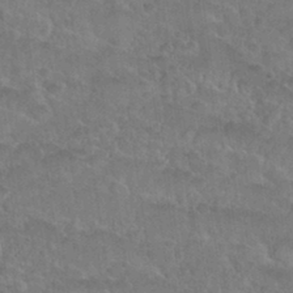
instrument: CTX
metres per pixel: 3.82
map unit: Nhu
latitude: 30.9514
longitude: -51.8205
